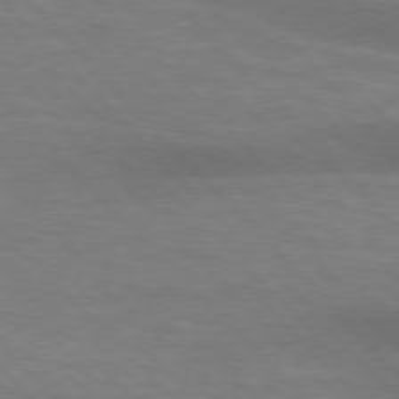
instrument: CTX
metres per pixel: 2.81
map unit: lApd
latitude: 76.5168
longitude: -59.7261
